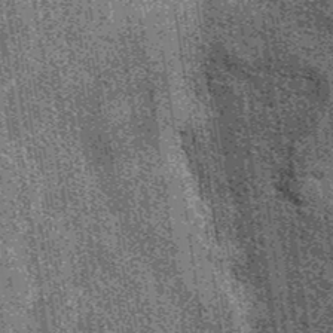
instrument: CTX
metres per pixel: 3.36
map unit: eAb
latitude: 38.7057
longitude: 107.2943
